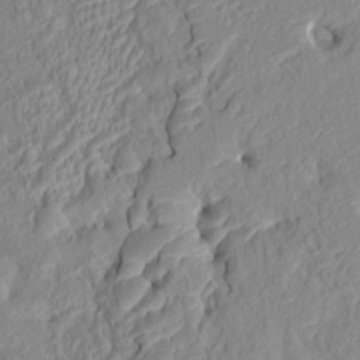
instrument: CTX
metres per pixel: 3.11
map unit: HNhu
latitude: 5.2159
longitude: -2.4034
